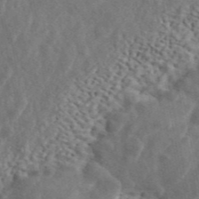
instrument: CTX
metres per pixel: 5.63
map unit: ANa
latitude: 45.0458
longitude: 47.2187
